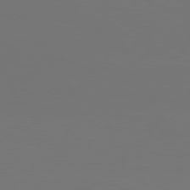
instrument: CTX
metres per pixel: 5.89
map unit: Hpe
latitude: 77.0269
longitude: -130.2145
